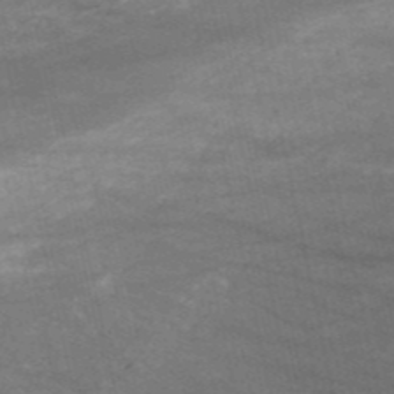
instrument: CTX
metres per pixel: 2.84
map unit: HNb
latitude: -53.1242
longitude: -38.9703
